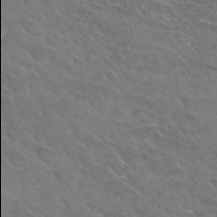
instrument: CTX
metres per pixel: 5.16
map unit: Hto
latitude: 32.5735
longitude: -45.9906
